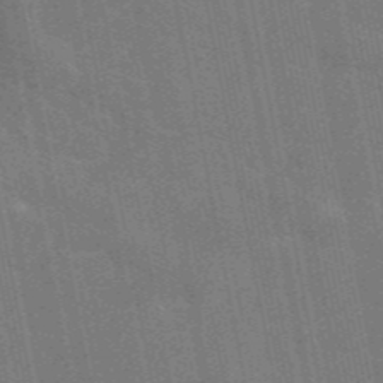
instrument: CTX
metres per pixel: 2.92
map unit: eAb
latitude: 45.9339
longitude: 121.8422
